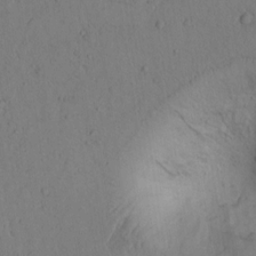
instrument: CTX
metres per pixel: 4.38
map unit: lAvf
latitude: 5.2159
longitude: 159.5210
